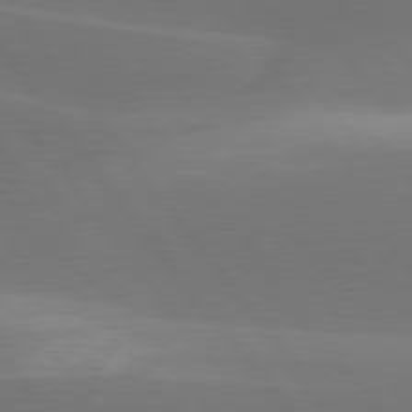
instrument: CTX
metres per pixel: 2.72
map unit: lApd
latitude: 77.5560
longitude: -52.3656
